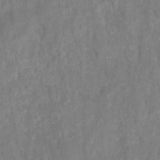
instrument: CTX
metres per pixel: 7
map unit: HNhu
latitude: -28.2551
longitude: 73.2187
